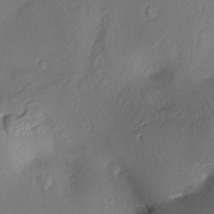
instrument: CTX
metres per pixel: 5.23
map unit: Aa
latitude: 10.1011
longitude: -142.5924
